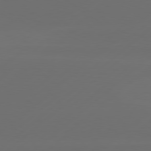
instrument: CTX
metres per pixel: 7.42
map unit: Hpe
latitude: 78.3845
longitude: -132.1578
